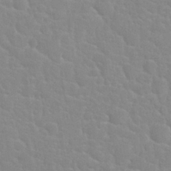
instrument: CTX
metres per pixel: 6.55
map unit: Nhu
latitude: 27.7072
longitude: -51.9528
